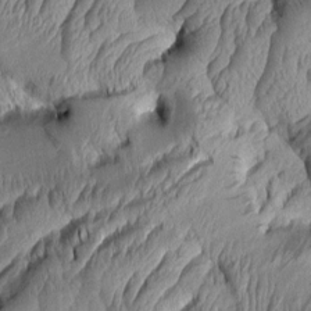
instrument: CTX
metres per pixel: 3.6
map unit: Aa
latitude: 7.5749
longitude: -129.3859
